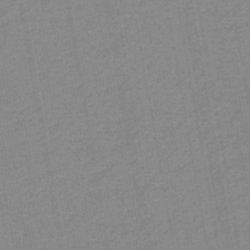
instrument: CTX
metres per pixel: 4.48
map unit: lHb
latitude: -46.2361
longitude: 73.0486
